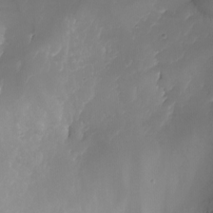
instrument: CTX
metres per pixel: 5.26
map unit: Aa
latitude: -13.5021
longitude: -66.9702
